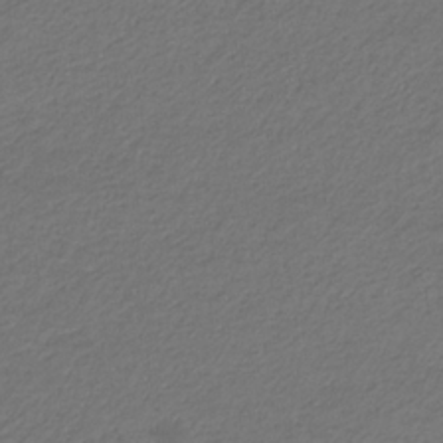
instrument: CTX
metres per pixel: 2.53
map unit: eHb
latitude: -32.8786
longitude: 70.0661
